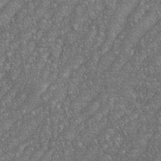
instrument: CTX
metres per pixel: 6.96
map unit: eHh
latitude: 35.8961
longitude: -133.6316
